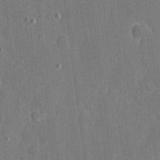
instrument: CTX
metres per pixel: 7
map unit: eHh
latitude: 6.4979
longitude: -68.0255
